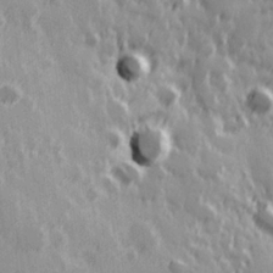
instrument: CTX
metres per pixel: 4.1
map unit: Hve
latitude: 25.6693
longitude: 146.4818
